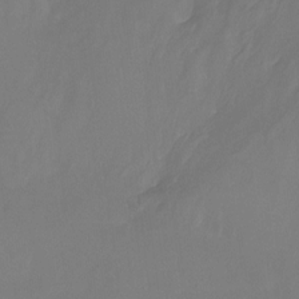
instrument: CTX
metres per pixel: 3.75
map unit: Htu
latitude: -14.9353
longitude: -46.0444
